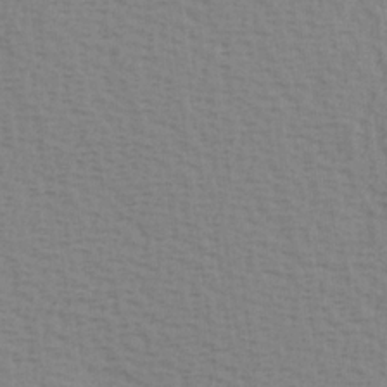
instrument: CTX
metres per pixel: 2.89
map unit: Hve
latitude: 2.0822
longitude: -124.9891
